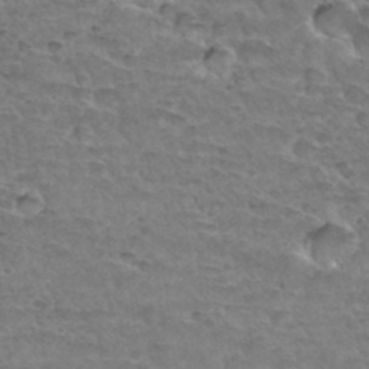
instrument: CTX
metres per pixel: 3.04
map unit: Hto
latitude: 34.1766
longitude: -45.0269
